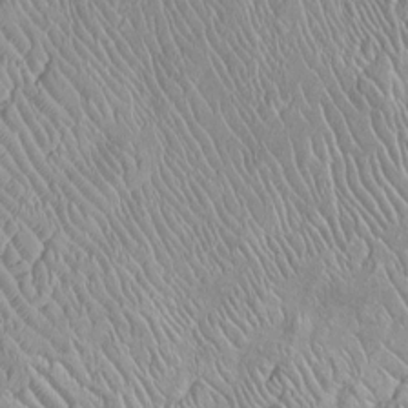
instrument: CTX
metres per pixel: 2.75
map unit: Htu
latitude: -6.4062
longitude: 153.3698
